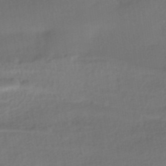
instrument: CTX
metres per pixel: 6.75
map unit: HNhu
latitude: -42.0661
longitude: 93.0675
